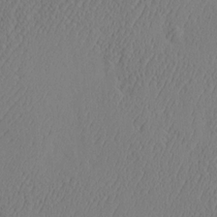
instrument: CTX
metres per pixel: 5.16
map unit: eHh
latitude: -3.1809
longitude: 18.3684
